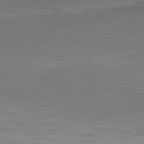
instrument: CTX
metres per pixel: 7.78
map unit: Hpe
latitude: -81.2754
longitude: 19.3132
